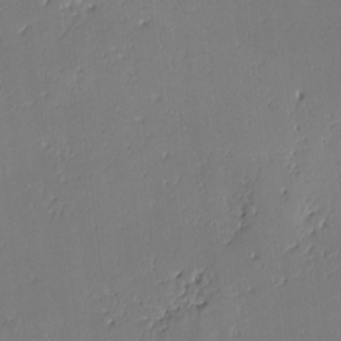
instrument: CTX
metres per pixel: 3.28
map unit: lAvf
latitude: -1.6722
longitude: -108.3467
